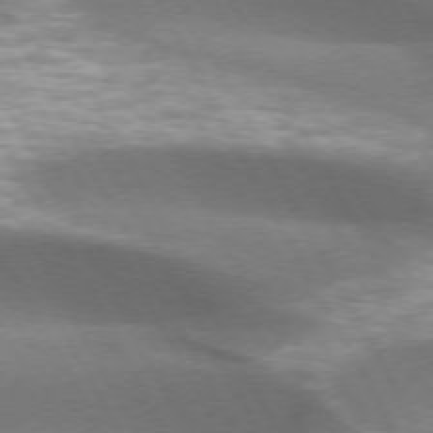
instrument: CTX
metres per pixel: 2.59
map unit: lApd
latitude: 72.9325
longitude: -50.7435
